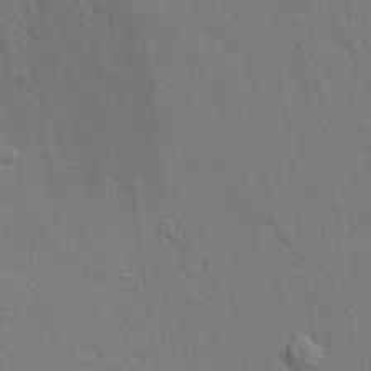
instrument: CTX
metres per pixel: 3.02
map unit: Aa
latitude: 21.5560
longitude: -124.8569
